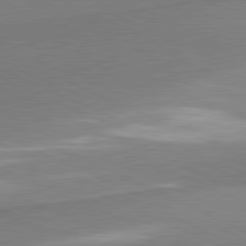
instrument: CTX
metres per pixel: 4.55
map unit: lApd
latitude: 81.1592
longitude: 165.5966
